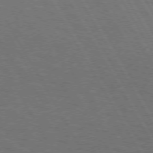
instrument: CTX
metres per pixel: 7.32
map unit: lApd
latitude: 72.9136
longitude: -73.3671
